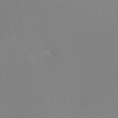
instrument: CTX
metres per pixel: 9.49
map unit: Ht
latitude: -17.1243
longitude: -47.4616
